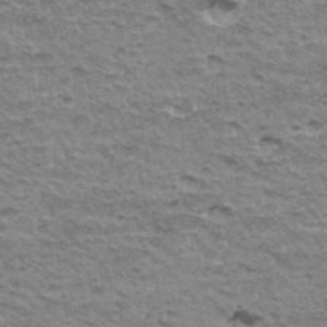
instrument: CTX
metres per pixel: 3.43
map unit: Hto
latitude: 35.8772
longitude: -43.1970
